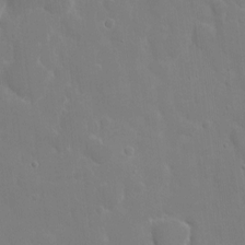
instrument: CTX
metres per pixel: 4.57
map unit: eHh
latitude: 6.5735
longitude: -69.3482
